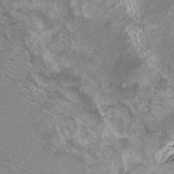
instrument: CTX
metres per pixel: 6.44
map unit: Htu
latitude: -4.6329
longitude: -88.4979
